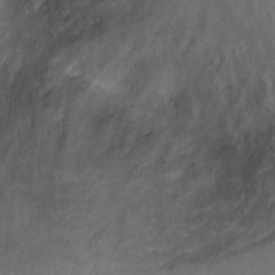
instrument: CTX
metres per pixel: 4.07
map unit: Hto
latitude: 6.5924
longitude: -37.8206
